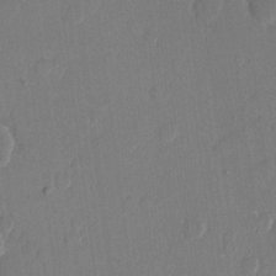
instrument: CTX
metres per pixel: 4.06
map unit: eHh
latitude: 11.5182
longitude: -69.2348
